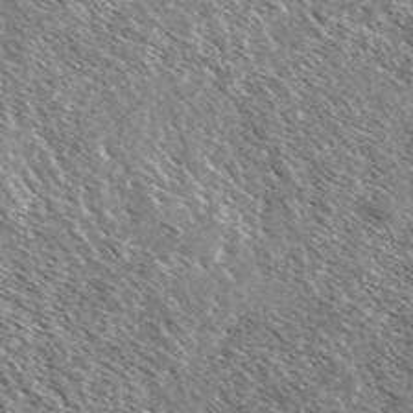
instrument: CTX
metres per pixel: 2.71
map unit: Ave
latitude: 37.4616
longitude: -109.7638
